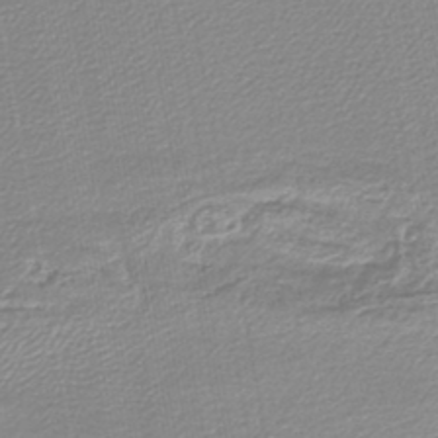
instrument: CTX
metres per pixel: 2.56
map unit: lHb
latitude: -44.5196
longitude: 62.0472
